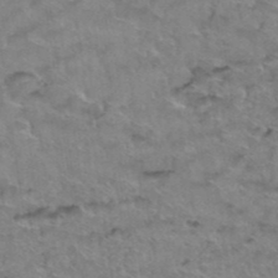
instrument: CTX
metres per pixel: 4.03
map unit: Hto
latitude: 38.6490
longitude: -44.2900
